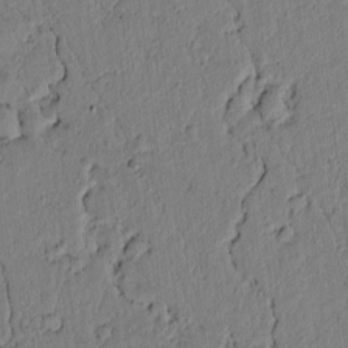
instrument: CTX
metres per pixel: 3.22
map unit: lAvf
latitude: 5.2537
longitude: 164.2740
